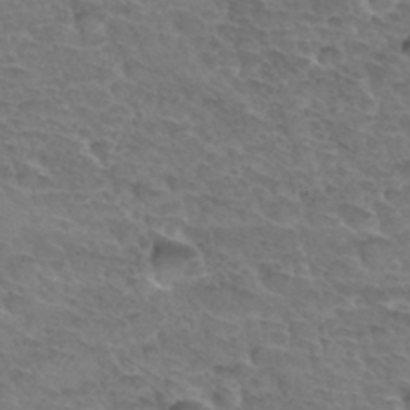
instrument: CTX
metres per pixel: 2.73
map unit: Hto
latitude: 33.3293
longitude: -46.0633
